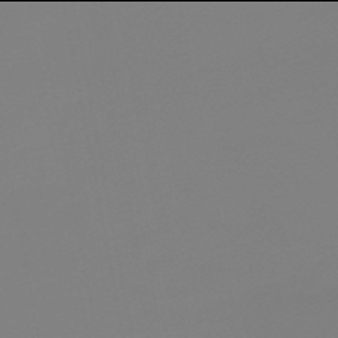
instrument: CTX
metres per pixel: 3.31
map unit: HNb
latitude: -46.0094
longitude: 55.1809
